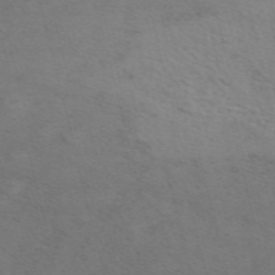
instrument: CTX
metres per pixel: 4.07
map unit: ANa
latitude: 51.4048
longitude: -71.2537
